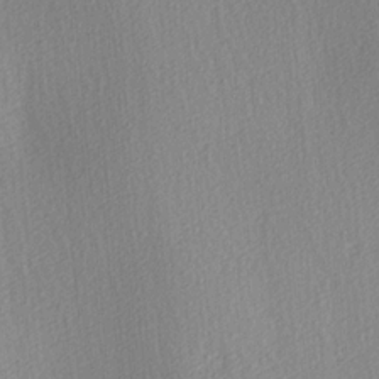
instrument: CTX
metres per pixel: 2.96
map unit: Ave
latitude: 3.3670
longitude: -112.1578
